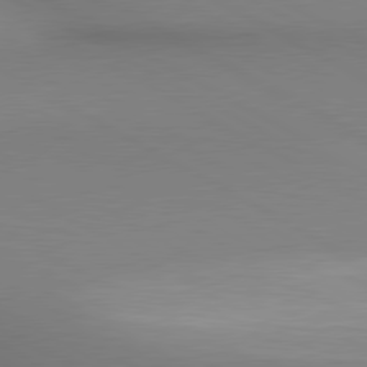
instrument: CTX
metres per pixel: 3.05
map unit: lApd
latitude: 80.4034
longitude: 135.3699
